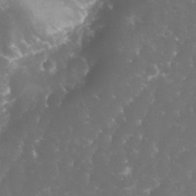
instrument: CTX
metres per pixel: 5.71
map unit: eHh
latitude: 32.8947
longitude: -63.5749
